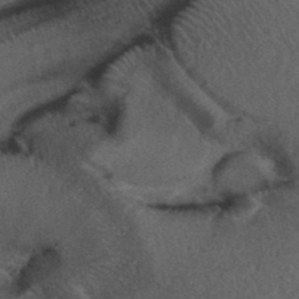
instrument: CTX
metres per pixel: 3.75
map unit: ANa
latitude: 40.7057
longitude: 18.3495
